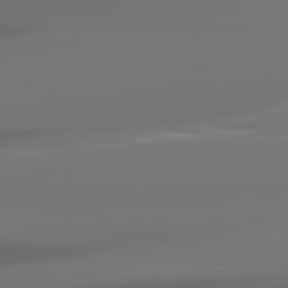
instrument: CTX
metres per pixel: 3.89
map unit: lApd
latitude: 81.6505
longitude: -144.4223
